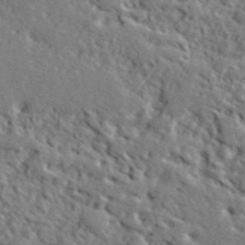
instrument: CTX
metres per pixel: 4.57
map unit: lHvf
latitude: 41.7071
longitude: -88.8947
